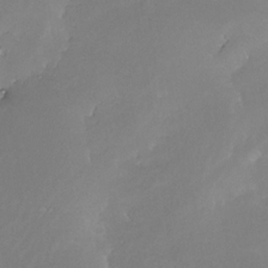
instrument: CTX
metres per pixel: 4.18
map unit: Nhe
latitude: -31.6344
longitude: -116.3278
